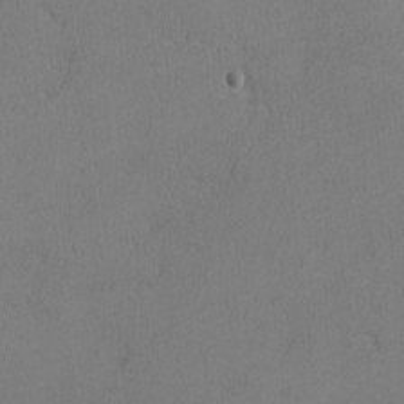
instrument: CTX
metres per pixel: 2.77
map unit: lHvf
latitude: -13.0487
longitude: -99.8961
